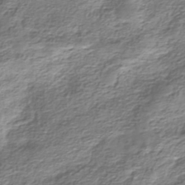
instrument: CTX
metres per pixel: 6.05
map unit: HNhu
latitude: -40.7085
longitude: 109.3510
